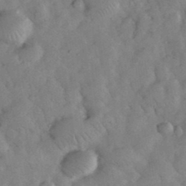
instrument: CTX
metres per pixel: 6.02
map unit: eHh
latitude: 35.8016
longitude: -68.1956
